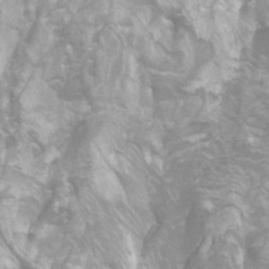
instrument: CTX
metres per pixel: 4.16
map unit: Htu
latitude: -7.4076
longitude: -48.3278
